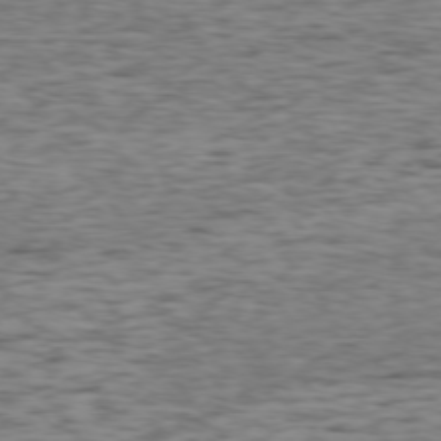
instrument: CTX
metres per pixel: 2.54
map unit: Ap
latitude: -75.8801
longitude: -91.3482
